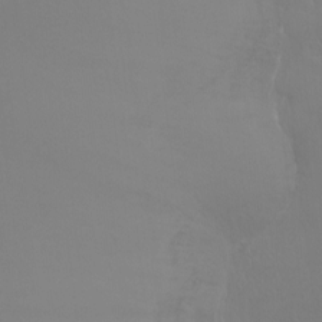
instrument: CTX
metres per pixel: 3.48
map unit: Ht
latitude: -7.3887
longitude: -29.5371
